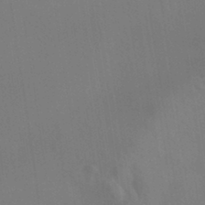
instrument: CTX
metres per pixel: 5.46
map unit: HNhu
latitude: -39.8234
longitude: 96.1606
